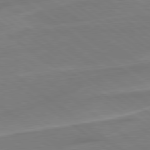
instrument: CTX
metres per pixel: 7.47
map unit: lApd
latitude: 78.9325
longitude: -141.8961
